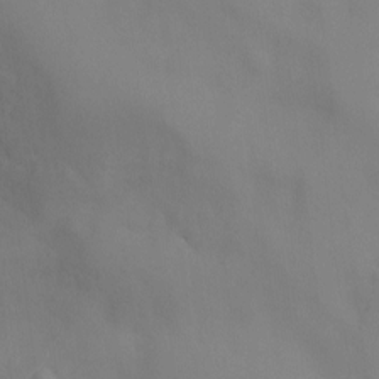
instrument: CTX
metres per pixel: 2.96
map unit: Ht
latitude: -10.5196
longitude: -46.0444
